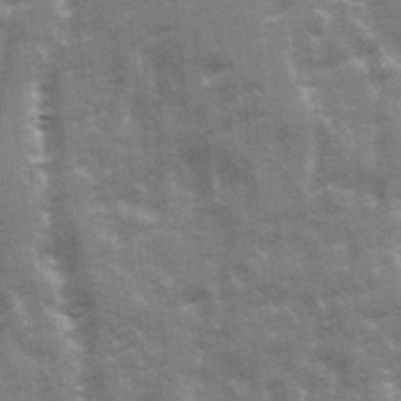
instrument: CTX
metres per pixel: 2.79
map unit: Ave
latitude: 20.9325
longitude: -133.5938
